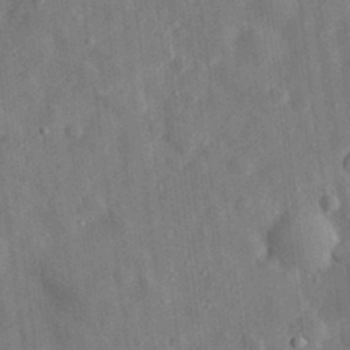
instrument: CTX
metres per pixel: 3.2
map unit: eHh
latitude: 29.5182
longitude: -77.0647
